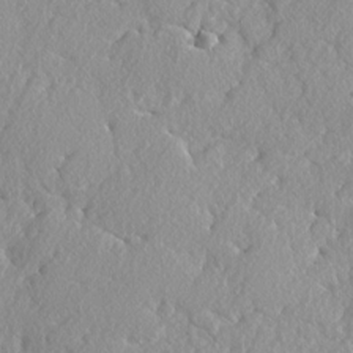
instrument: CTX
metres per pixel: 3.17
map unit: lAvf
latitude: -5.0675
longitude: -109.1403
